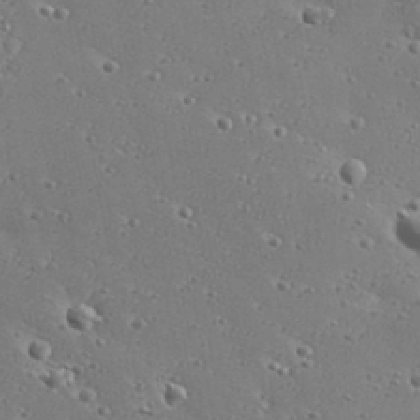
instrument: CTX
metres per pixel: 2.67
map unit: Aa
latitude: 32.5735
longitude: -133.9150
